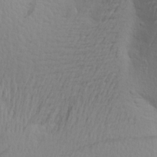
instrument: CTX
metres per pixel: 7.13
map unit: Aa
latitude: 19.1025
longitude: -143.9339
